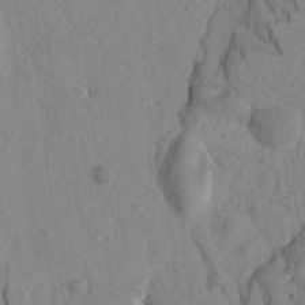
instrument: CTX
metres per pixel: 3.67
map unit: Htu
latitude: -2.2739
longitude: 172.7085
